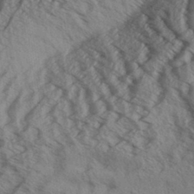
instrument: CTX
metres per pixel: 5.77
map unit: Aa
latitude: 31.8584
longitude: -138.4979
